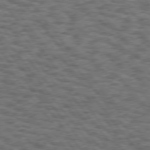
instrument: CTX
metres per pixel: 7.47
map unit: Hpe
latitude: 75.4615
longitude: -134.7624
